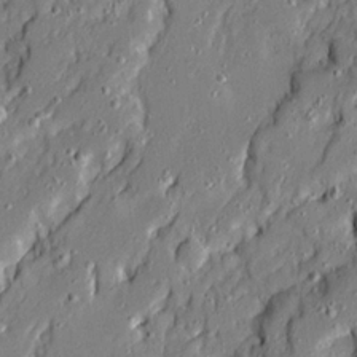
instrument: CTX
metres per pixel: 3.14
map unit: Ave
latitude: 20.8758
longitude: -129.0836
